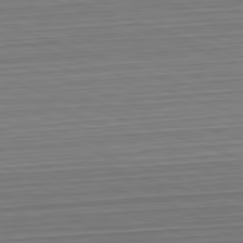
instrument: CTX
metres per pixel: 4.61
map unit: Hpe
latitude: -82.7274
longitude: 13.5588
